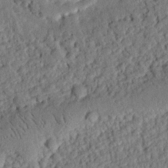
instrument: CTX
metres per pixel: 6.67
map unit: eHh
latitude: 25.6693
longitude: -80.9703
